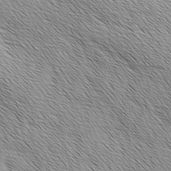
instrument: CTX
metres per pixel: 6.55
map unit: Ave
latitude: 1.7449
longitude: -114.4223
